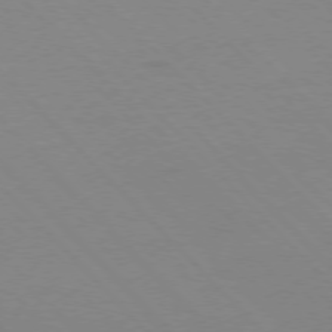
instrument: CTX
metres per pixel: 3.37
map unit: Ap
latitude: -77.1998
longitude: -69.7072
